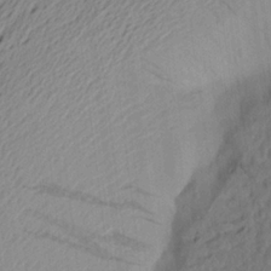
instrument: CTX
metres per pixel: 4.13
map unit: Aa
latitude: 22.1200
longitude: -148.6302
